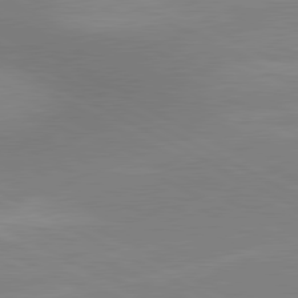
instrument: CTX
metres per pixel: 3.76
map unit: lApd
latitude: 80.7624
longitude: 127.2753
